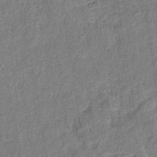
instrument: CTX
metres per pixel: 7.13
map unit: eHb
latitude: -39.8989
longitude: 78.1228
